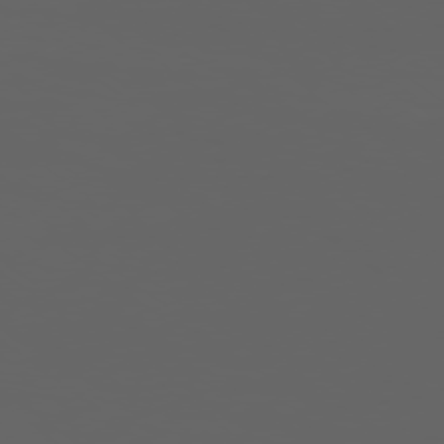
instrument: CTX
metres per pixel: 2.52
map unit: Ap
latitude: -77.5399
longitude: -75.8205
